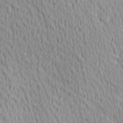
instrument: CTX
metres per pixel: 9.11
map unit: Hve
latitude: 1.6882
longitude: -124.4790
